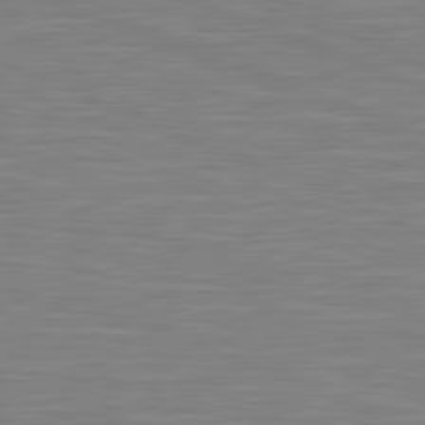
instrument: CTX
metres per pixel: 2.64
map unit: lApd
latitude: 81.6316
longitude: -171.5182
